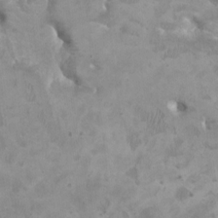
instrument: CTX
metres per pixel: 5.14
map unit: HNhu
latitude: 3.3670
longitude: -3.6316
